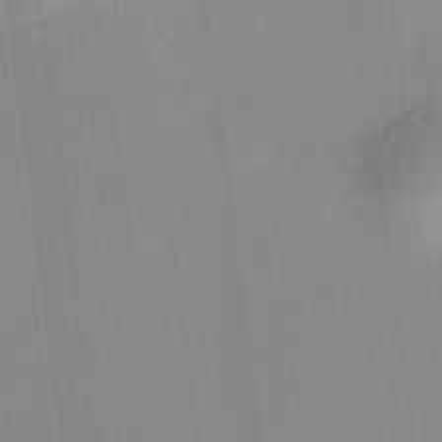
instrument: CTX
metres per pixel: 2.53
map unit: HNhu
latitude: 8.3656
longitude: 13.3321
